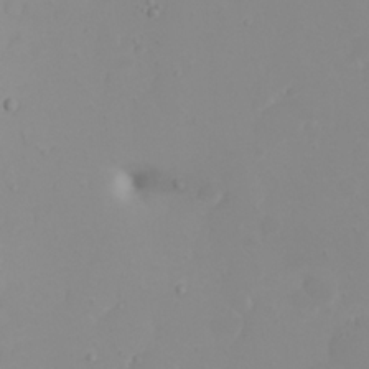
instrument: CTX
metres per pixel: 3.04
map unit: eHh
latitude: 21.9528
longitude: -64.0444
